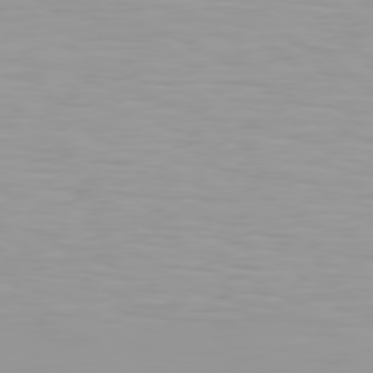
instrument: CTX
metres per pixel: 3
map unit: Hpe
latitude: 77.3859
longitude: -140.5167
